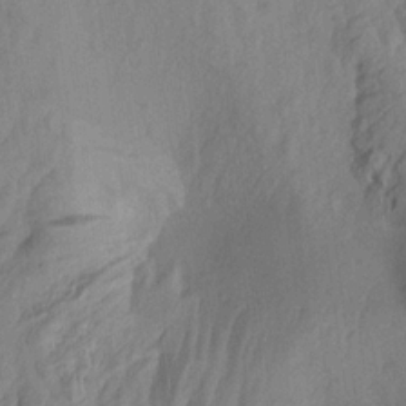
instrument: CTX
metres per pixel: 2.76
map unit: Aa
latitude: 18.7813
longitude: -146.8002
